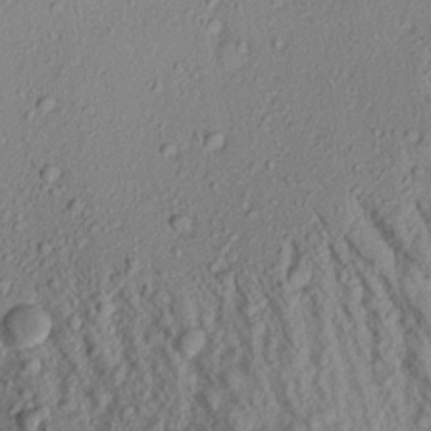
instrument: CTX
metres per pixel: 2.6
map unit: Aa
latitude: 17.8394
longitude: -146.7625
